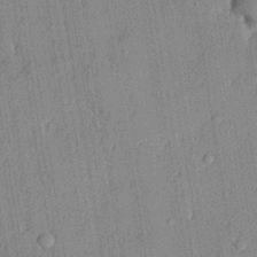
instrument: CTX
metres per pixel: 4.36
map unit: lHvf
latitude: 21.2159
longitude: 144.7274
